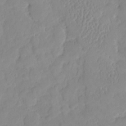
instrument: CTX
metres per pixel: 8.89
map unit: HNhu
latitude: -2.6140
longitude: 10.7085
